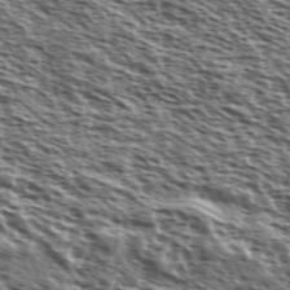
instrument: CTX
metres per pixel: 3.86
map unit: Ave
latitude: 38.2145
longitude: -110.9325
